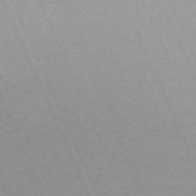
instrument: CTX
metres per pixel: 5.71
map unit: Nhu
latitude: -67.9367
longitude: 38.8975
